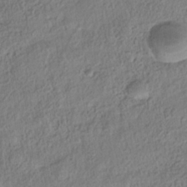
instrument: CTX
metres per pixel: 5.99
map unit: Nhe
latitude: -38.6519
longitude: 138.3684
